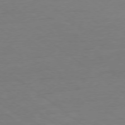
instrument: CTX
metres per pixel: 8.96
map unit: Ap
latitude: -78.8219
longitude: -77.4048
